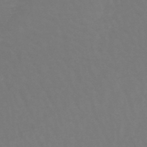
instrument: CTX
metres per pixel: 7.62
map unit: lHb
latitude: -45.6155
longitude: 68.9541
